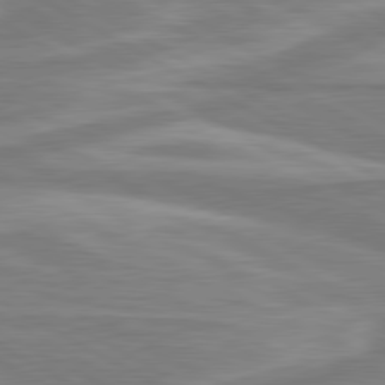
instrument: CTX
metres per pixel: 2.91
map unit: lApd
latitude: 80.5357
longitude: -173.6127
